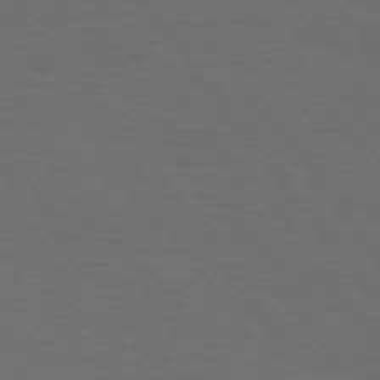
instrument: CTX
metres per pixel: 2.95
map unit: Hpe
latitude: 75.4993
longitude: -130.8380
